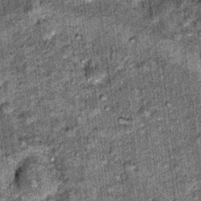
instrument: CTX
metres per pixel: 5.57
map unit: Nhu
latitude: 15.8773
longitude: -32.1388
